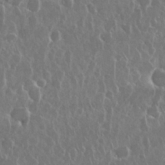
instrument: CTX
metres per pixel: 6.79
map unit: Nhu
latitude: 28.8947
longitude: -63.2159
